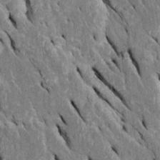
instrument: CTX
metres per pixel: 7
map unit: Htu
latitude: -0.2740
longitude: 149.1431
